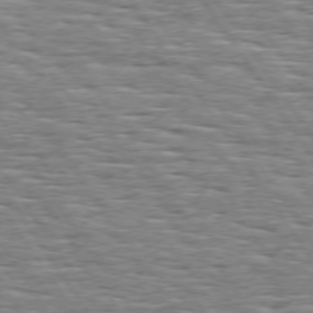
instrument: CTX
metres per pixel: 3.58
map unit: Hpe
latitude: 73.9528
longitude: -138.3845
